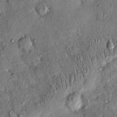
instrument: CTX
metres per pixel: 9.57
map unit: eHh
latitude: 0.1388
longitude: 15.3888
